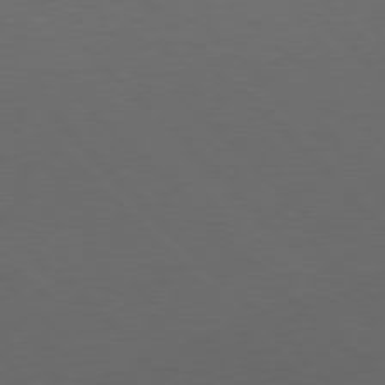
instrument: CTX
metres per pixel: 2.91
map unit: Hpe
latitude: 77.2348
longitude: -125.6127
